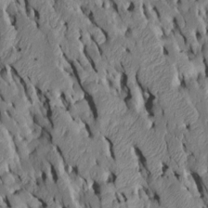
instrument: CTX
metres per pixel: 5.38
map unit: Htu
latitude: -7.7477
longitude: 145.3510
